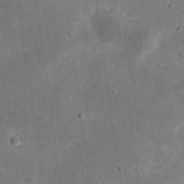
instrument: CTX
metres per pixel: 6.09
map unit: eHh
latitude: 23.8016
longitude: -68.8758
